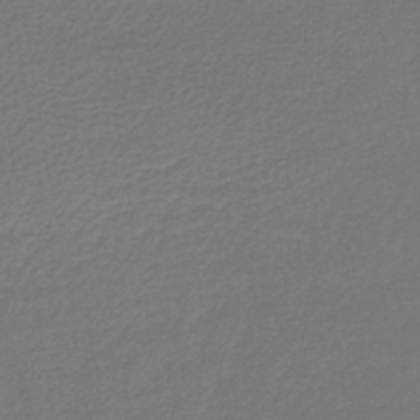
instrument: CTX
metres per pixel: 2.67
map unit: lHb
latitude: -42.9919
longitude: 60.2362
